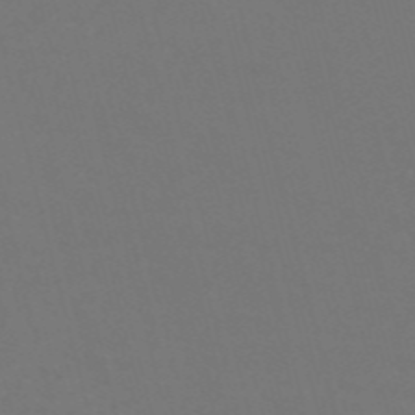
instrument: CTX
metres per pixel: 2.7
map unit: Nve
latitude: -57.4454
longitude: 51.8989
